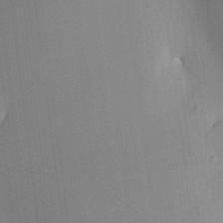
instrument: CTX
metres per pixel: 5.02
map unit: HNhu
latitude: 8.0633
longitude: 16.3873
